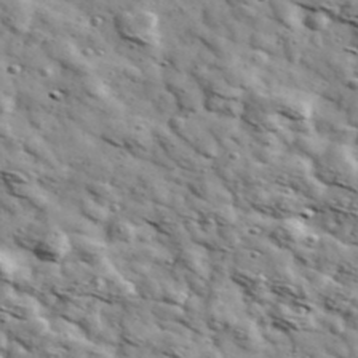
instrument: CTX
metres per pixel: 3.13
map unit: Ave
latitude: 41.1403
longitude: -107.2159
